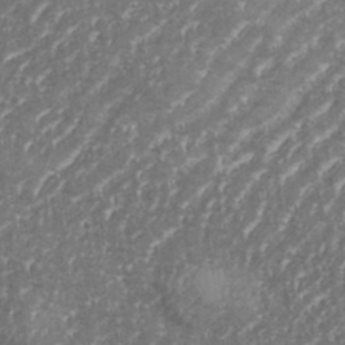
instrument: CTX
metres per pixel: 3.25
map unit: eHh
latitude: 35.3670
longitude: -134.4034
